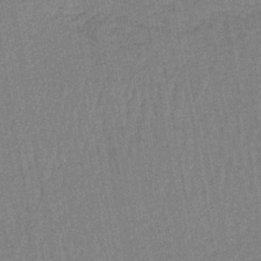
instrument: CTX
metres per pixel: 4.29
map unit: lHb
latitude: -42.2928
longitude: 63.0864
